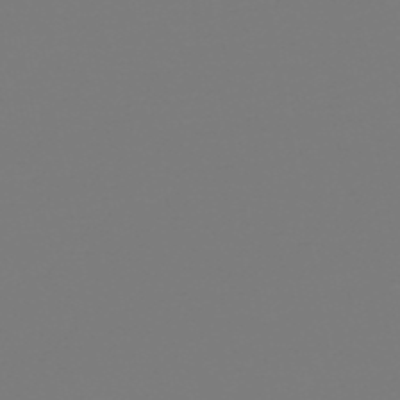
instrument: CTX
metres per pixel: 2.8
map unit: eHb
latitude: -50.3684
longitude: 74.6519
